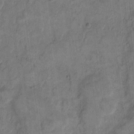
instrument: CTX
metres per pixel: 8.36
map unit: eHh
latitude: 11.8961
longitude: -65.7072
